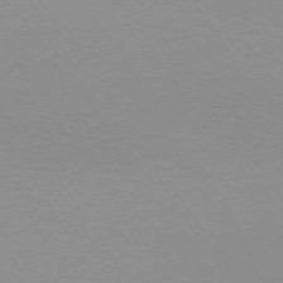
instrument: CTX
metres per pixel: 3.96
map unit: Ap
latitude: -73.5399
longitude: -72.4223
